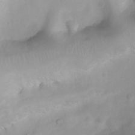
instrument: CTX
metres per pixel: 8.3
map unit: Htu
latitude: 3.5938
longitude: -22.1011
